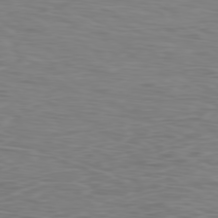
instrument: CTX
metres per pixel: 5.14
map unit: Ap
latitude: -78.2550
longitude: -75.3860
